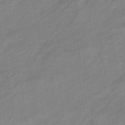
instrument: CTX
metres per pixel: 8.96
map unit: eHb
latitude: -37.6532
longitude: 78.3495
